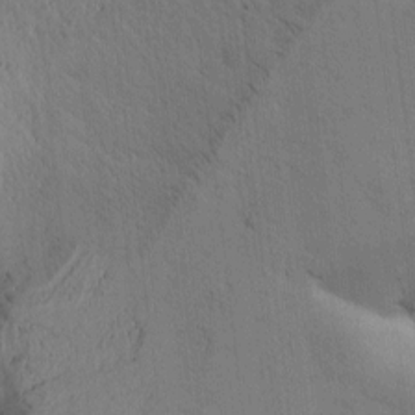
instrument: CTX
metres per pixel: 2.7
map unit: Htu
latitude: -2.1227
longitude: 170.0094
